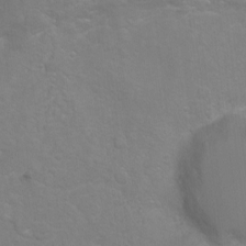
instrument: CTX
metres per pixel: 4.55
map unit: Hto
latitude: -7.4454
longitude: -51.1781
